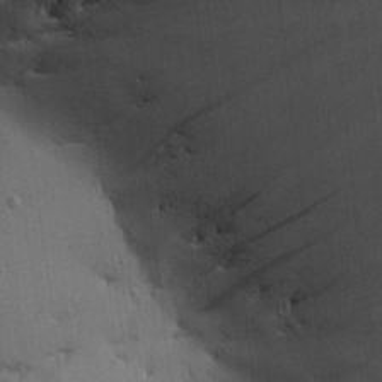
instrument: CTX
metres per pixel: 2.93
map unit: Aa
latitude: 25.6316
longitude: -129.6883
